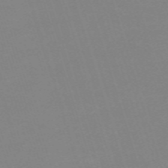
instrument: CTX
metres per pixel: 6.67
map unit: eHh
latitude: -63.0675
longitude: 49.1054
